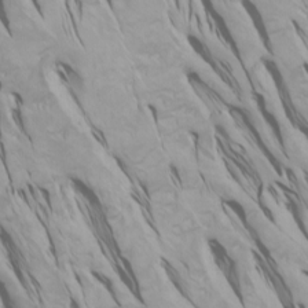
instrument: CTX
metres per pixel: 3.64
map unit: Htu
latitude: -4.3117
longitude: -73.2915
